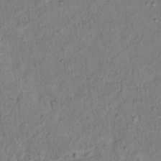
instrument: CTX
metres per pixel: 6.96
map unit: Hto
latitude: 13.7639
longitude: -37.4993
